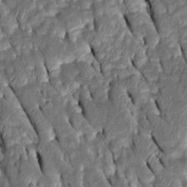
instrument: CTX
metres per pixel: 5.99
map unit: Htu
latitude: -1.1809
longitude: 149.5588
